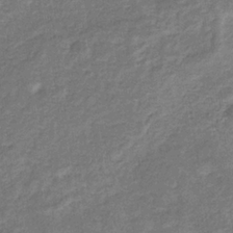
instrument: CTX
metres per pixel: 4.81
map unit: eHb
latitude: -33.4455
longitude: 74.5952
